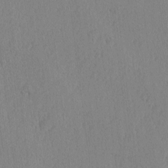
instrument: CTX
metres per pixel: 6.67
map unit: lAvf
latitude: -5.6533
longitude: -115.0458
